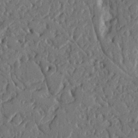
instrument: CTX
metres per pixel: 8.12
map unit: Nhu
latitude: 14.3468
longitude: -79.1214
